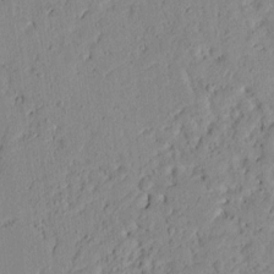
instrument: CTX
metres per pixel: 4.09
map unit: lAvf
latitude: 7.0080
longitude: 168.3873
